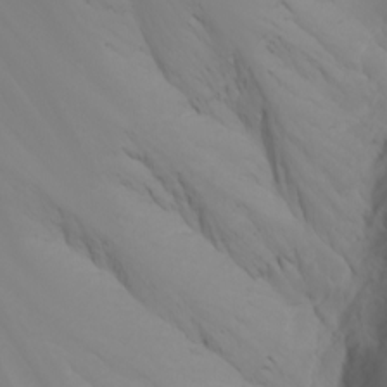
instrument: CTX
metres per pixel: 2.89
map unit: Nhu
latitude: -7.0864
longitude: -90.4601
